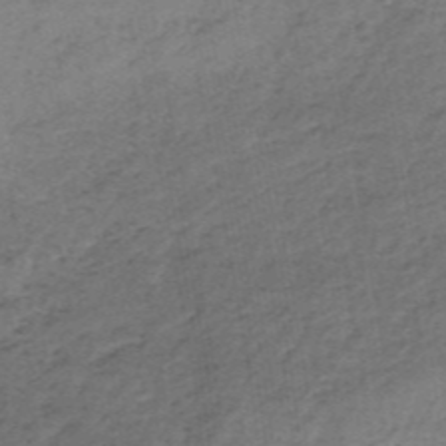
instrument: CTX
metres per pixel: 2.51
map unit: lHb
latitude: -37.1620
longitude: 60.5952
